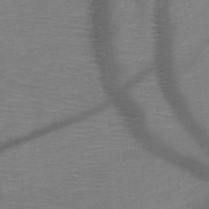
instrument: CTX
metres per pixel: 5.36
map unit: HNb
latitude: -49.3699
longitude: -44.7246
